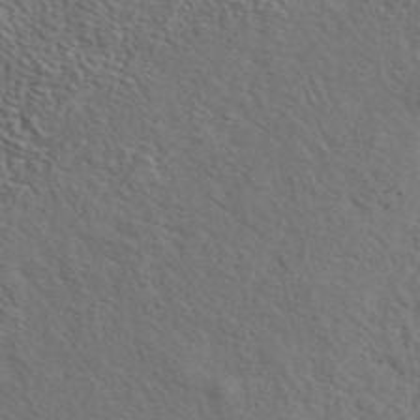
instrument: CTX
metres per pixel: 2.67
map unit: eAb
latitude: 43.3293
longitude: 112.5007
